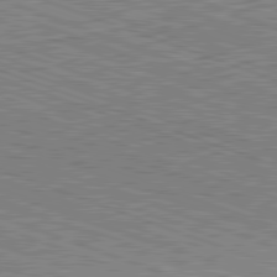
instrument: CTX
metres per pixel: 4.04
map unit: Hpe
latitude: -82.6329
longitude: 8.0661
